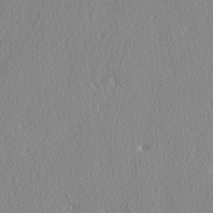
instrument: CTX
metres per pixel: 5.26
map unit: lAvf
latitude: -5.3509
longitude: -109.1592
